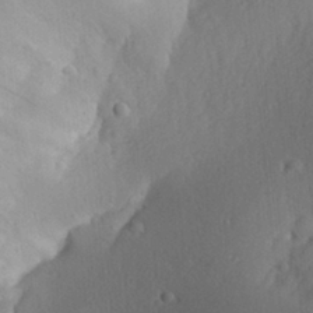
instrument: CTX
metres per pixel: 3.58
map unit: Aa
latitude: 30.1389
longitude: -141.6316
